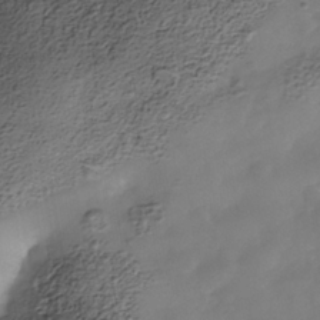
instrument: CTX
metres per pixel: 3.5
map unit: Nhe
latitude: -38.2362
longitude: -117.2348
